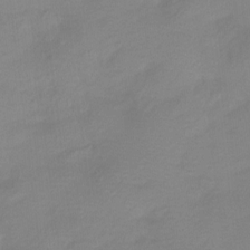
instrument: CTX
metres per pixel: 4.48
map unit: Htu
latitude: -13.9745
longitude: -45.6505
